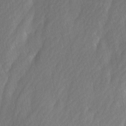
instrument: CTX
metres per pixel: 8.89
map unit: Ave
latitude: -0.8030
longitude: -113.2726
